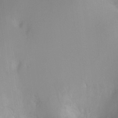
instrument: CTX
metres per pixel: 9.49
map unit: Nhu
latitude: -14.8219
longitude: -26.6113
